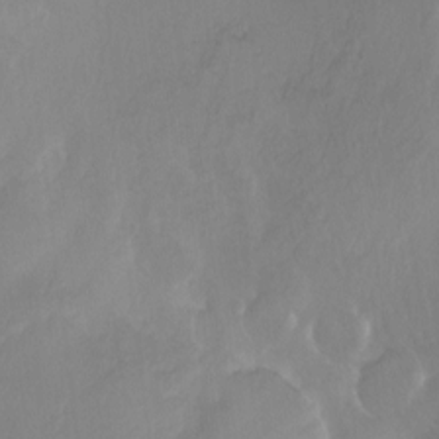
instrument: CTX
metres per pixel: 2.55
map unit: Ht
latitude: -11.0675
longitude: -44.6112
